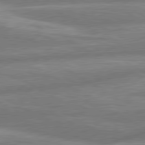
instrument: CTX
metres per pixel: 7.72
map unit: lApd
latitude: 80.5546
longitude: -166.4034
